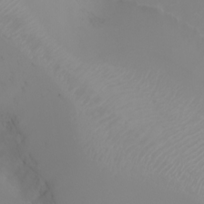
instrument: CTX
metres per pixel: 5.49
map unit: Ht
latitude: -3.0486
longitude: -62.1200
